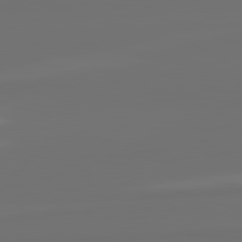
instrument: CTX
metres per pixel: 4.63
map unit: lApd
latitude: 82.4790
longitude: 161.8800
